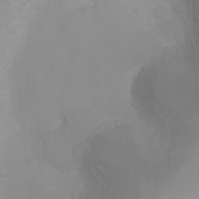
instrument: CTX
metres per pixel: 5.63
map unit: Ht
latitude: -0.7464
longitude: -19.3481
